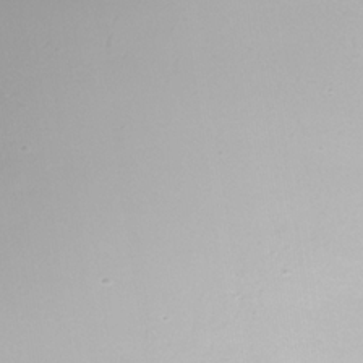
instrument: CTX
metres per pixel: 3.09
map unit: Nhe
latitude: -33.1243
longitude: -88.8569
